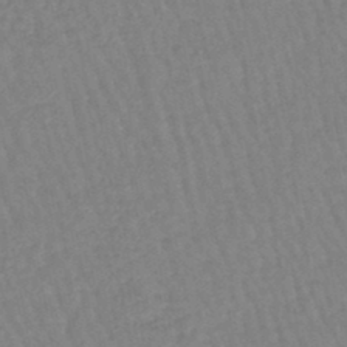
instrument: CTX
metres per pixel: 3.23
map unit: eHb
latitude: -45.4077
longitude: 80.4062
